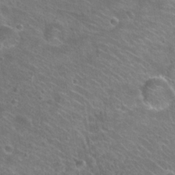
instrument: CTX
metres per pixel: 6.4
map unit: Hto
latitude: 24.4223
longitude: -31.1215
